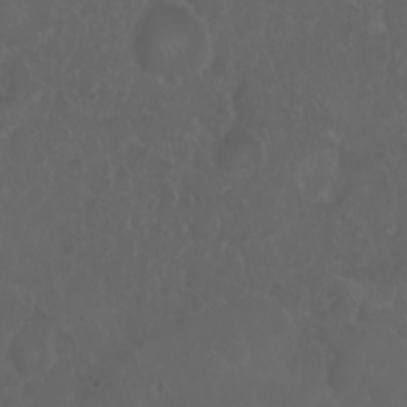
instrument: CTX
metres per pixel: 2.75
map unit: eHh
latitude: 0.6301
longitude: -54.4412
